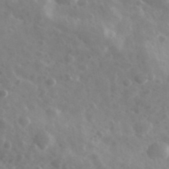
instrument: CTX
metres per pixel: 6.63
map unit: Ave
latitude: 39.0269
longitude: -106.6113
